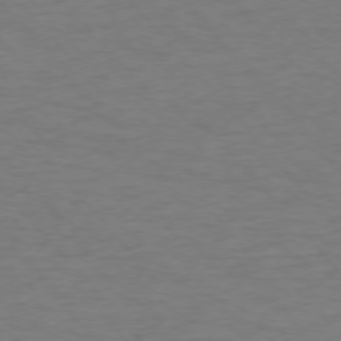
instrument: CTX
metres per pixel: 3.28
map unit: Ap
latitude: -76.2362
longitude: -70.0633
